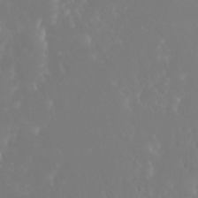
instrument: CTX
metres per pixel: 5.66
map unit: Nhu
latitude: 29.8772
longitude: -57.6882
